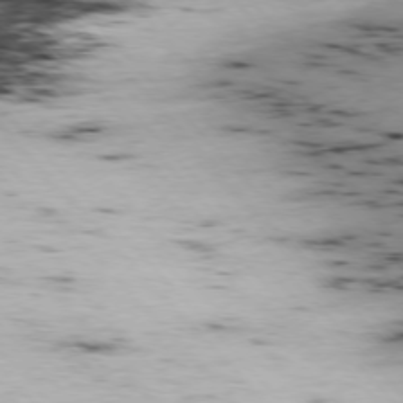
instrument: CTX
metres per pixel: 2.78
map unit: Ap
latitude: -76.7652
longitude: -60.8380
